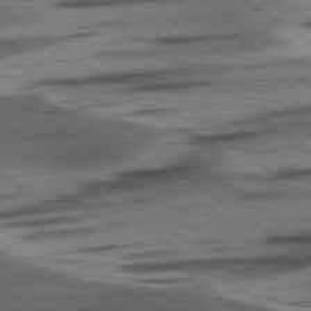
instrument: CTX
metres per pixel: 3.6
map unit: lApd
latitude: 78.4412
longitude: -53.6883
